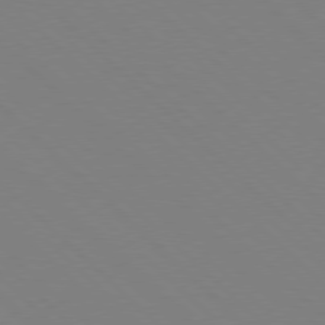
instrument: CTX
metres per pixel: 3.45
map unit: Hpe
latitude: 77.4426
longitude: -126.3278
